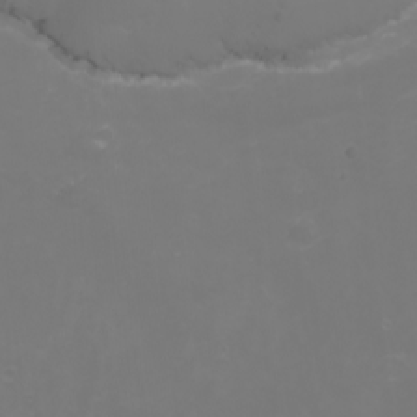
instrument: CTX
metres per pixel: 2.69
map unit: Nhu
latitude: -1.8990
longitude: -76.9136
